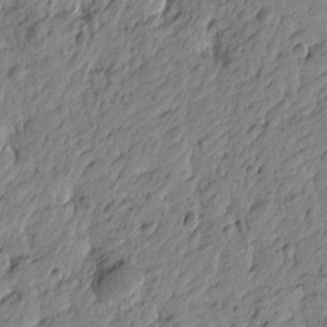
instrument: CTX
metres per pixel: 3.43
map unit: Htu
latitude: -4.1416
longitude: 179.3320
